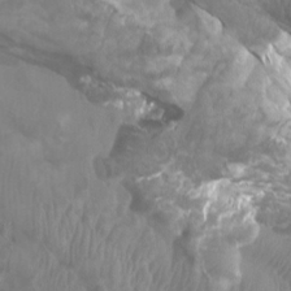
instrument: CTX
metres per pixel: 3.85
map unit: Htu
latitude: 2.7624
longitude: -20.5168
